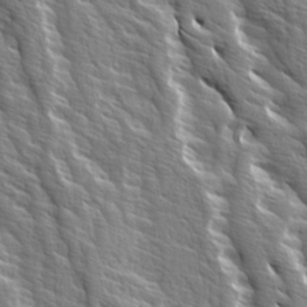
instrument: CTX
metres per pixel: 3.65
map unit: Ave
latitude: 14.6491
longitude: -132.9325
